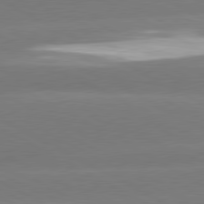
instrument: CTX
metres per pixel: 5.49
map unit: lApd
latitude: 80.6679
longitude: -150.6112
